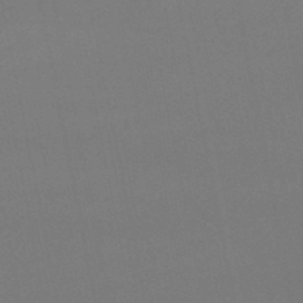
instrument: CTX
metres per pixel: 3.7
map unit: lHb
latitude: -48.1984
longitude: 62.4062
